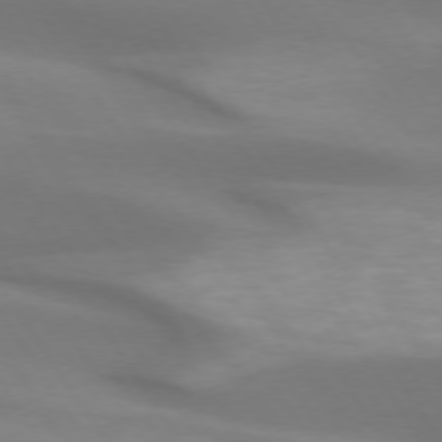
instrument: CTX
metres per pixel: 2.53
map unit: lApd
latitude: 74.0822
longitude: -50.5734
